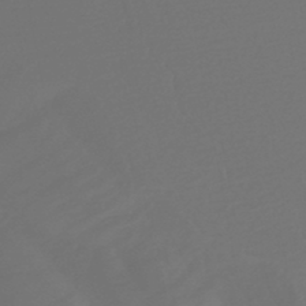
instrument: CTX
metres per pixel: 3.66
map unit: lHb
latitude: -42.8030
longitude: 77.8989
